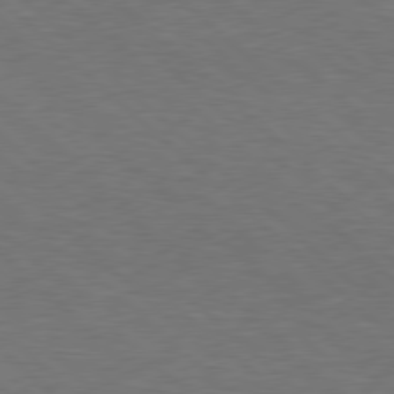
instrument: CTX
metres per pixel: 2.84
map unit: Hpe
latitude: 78.1200
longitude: -153.5749
